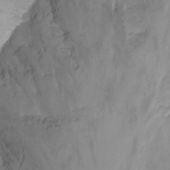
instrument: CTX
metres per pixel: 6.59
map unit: Nhu
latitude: -13.9556
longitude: -55.1592
